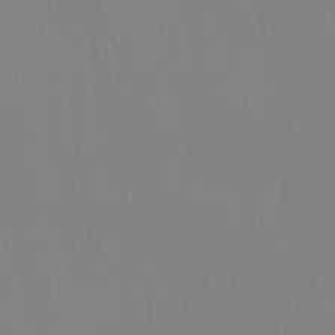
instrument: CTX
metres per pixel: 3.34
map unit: lHvf
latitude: 21.5749
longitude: 141.3132
